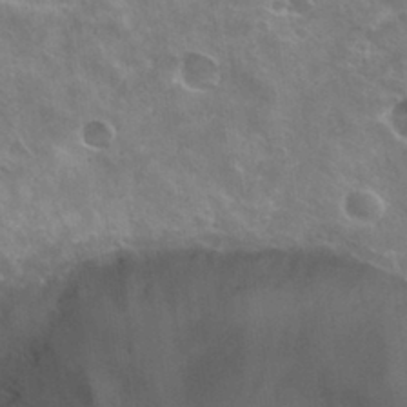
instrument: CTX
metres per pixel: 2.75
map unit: Hto
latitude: 29.4804
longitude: -43.6505
